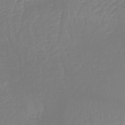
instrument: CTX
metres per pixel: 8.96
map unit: lHb
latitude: -44.9353
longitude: 78.7841
